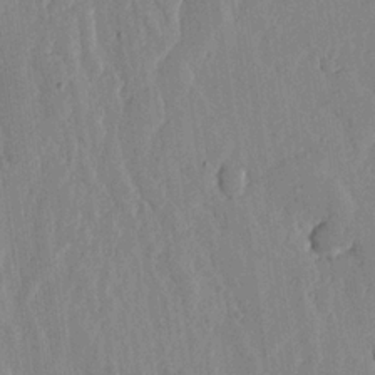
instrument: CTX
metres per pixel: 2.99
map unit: lHvf
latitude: 18.0822
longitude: -116.5735
